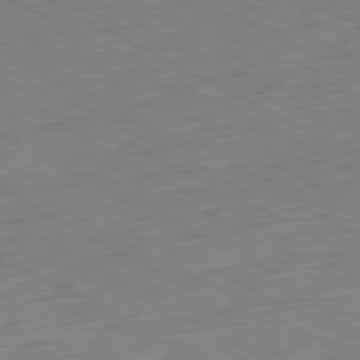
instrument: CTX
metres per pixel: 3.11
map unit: Ap
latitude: -81.0487
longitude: -70.9702
